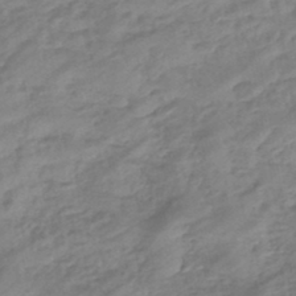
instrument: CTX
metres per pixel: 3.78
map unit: eHb
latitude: -44.0850
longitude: 85.7099
